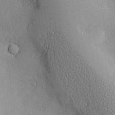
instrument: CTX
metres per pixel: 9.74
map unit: Nve
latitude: -8.1228
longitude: 173.6533
